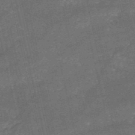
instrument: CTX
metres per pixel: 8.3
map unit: HNb
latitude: -52.2739
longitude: -40.5923
